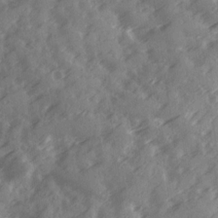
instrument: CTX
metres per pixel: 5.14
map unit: Ave
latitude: 19.4048
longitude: -131.3104
